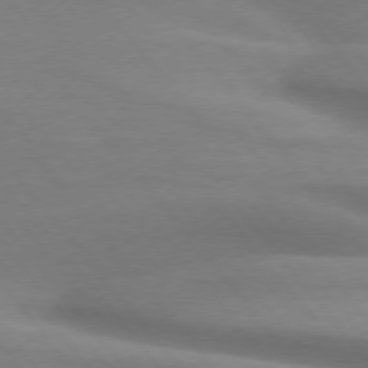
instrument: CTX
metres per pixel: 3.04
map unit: lApd
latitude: 75.9906
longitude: -60.5168
